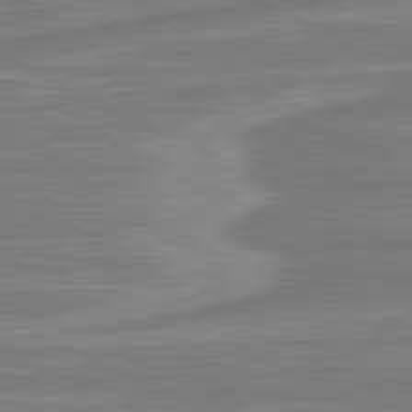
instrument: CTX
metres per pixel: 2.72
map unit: lApd
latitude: 81.1025
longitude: -174.2334
